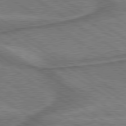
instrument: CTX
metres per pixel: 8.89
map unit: lApd
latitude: 79.7450
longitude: 172.8786
